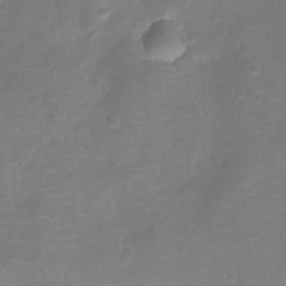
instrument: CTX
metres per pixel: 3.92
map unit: Ht
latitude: -11.9556
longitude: -24.4034
